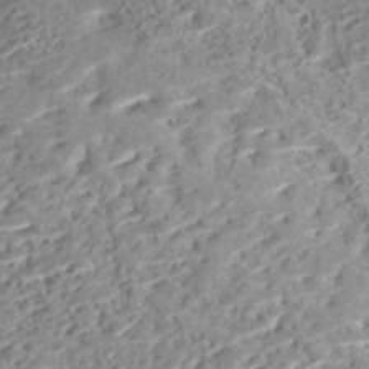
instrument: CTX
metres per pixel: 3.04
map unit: Nhe
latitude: -47.3131
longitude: -172.6112
